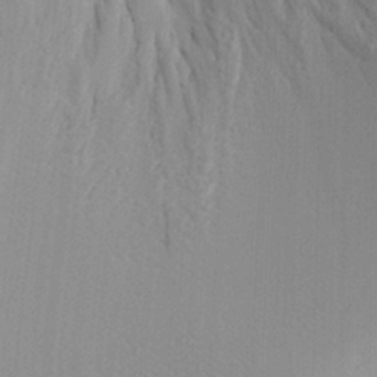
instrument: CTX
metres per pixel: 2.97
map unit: Hve
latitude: -10.0661
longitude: 174.0661
